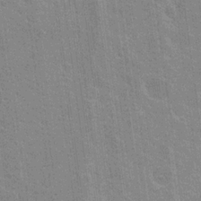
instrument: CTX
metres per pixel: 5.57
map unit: Nhu
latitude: 18.4034
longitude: -30.7625
